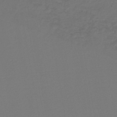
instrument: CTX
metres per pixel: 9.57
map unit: lHb
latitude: -45.6911
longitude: 68.5384
